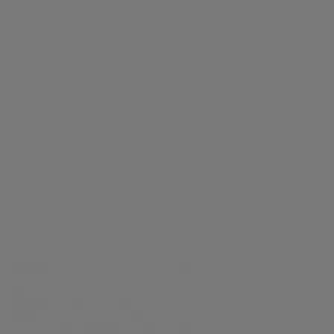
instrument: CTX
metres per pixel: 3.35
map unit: Hpe
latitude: 76.7246
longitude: -137.0081
